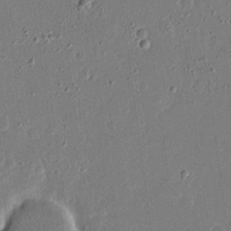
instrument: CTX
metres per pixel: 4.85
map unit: eHh
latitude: 15.8773
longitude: -70.6679
